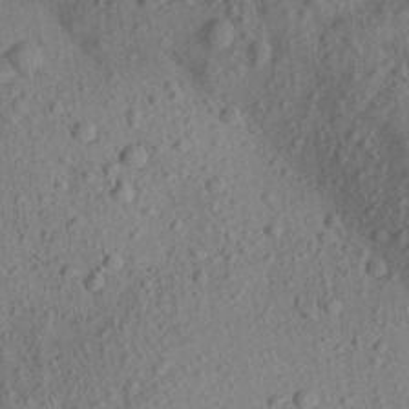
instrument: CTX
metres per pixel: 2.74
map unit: Aa
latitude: 23.5560
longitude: -143.0836
